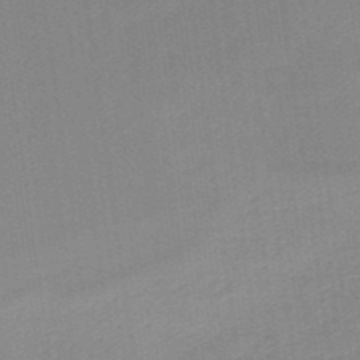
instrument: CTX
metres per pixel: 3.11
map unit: HNb
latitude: -49.4455
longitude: -48.7435
